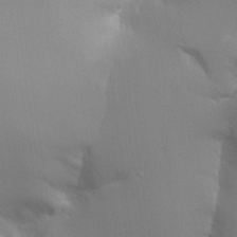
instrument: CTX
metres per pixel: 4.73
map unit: Aa
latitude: 25.9906
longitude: -129.9528
